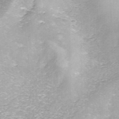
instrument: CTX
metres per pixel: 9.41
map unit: ANa
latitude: -44.7274
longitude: 105.7666
